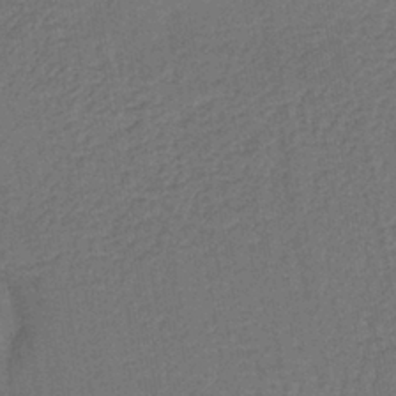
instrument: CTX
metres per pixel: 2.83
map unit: lHb
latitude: -39.5021
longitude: 63.6533
